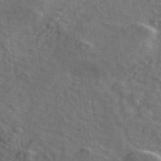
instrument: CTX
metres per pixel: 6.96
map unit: ANa
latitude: 49.7261
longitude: -81.0269
